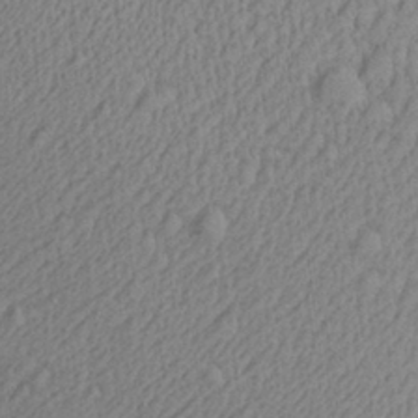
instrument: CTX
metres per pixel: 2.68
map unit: Aa
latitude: 28.3089
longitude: -137.0837
